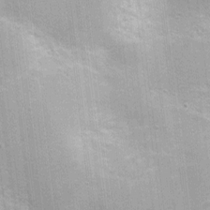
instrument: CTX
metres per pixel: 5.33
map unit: Nhu
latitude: 1.3670
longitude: -16.3656
